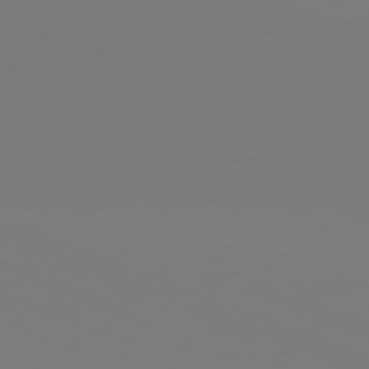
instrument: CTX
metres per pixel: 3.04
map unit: lApd
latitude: 81.8583
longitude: 146.7463
